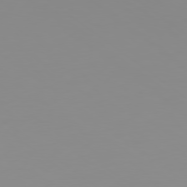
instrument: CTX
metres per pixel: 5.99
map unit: Ap
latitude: -79.6344
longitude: -70.8380
